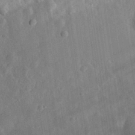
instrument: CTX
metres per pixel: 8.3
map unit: eHh
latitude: 30.8758
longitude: -78.0822
